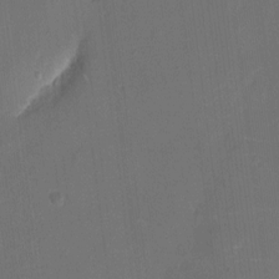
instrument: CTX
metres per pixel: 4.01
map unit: eHh
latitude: 5.5371
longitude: -68.6302
